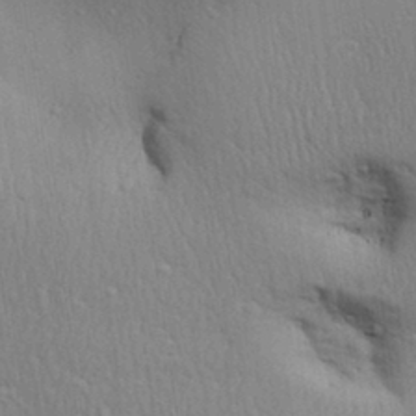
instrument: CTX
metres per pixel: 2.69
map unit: Aa
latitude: 31.8395
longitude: -144.8002
